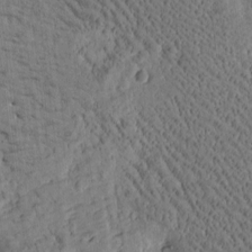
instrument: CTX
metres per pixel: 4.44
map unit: Htu
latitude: -2.9163
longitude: 175.2942
